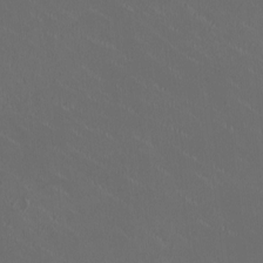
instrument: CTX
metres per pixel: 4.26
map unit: HNhu
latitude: 0.9702
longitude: -2.5357
